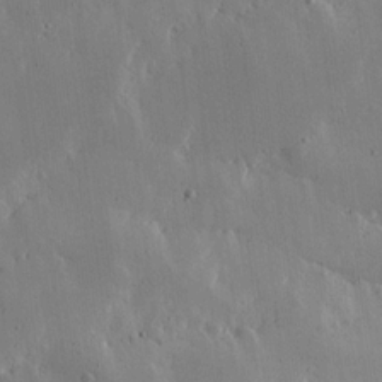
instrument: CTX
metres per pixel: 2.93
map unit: Ave
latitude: 16.6679
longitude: -139.0647
